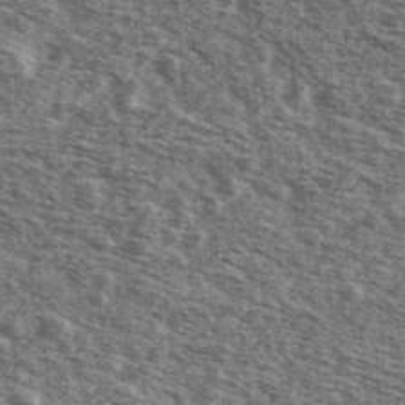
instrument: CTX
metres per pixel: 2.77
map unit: Ave
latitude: 42.2334
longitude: -106.6113
